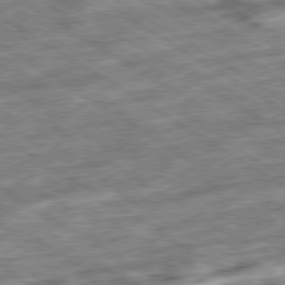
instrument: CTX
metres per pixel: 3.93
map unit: Ap
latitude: -79.8044
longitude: -51.0836
